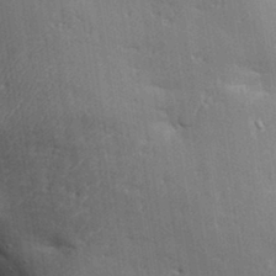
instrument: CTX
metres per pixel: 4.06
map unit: Aa
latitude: 32.5357
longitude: -144.1767
